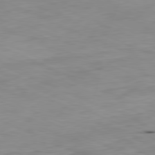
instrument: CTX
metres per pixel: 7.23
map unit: Ap
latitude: -81.8045
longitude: -69.3860
